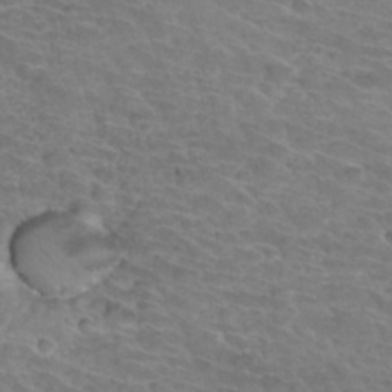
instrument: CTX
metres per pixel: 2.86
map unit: Hto
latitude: 33.8394
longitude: -44.0822
